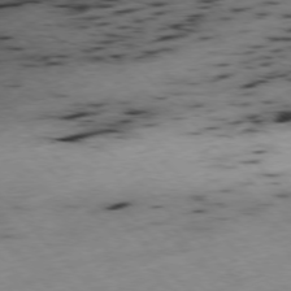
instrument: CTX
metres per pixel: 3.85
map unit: Ap
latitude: -77.1053
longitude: -60.7246
